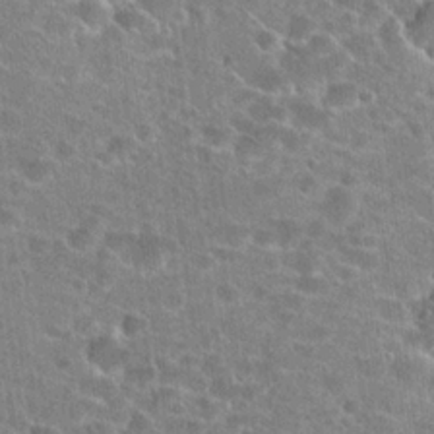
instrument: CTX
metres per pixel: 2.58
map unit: Hto
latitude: 22.8947
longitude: -43.4427
